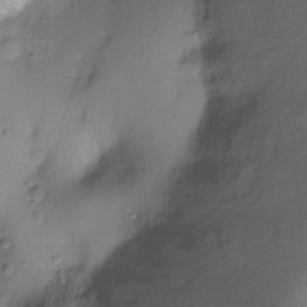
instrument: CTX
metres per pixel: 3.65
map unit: Ht
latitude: -10.1228
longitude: -39.1214
